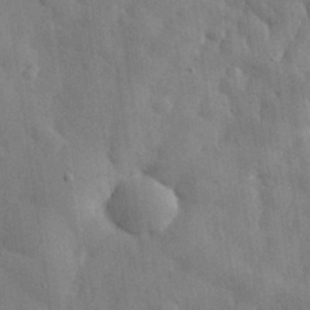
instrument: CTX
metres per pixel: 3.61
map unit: eHh
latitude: 31.4238
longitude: -72.8191
